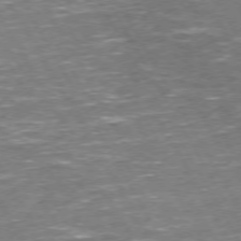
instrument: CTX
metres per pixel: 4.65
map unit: Hpe
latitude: 72.1389
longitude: -123.9717
